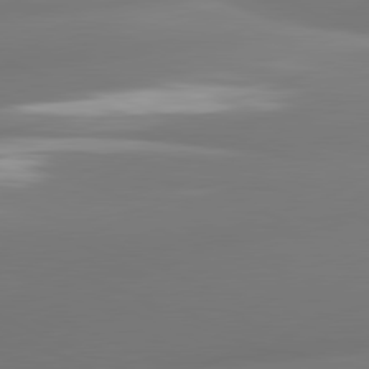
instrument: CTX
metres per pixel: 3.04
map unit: lApd
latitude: 80.9892
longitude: -160.3278
